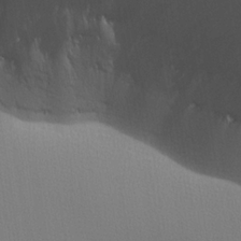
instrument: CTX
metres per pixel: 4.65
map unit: lHvf
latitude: 21.7639
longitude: 141.2754
